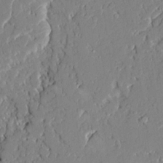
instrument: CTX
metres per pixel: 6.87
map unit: Ave
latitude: 22.3467
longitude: -129.3482
